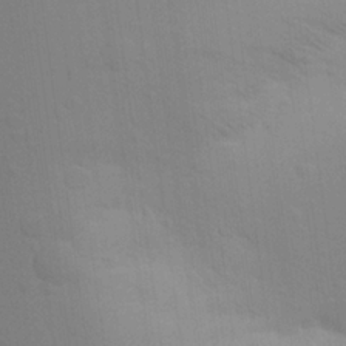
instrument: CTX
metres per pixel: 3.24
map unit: Aa
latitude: 23.2159
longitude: -145.3481
